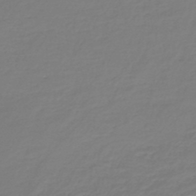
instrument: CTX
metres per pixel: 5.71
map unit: lHb
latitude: -46.0472
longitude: 59.5966
